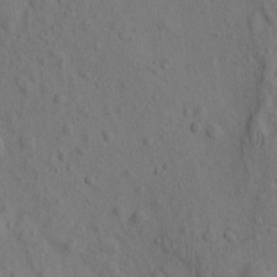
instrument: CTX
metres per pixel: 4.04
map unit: eHh
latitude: -1.6155
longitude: 18.2173
